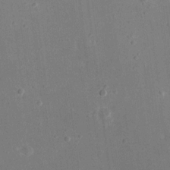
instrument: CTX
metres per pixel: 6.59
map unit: eHh
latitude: 18.5545
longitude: -70.6679
